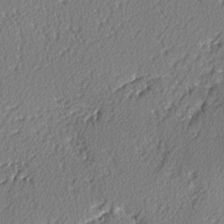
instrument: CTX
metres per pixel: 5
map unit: lAvf
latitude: -3.0108
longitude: -109.0647
